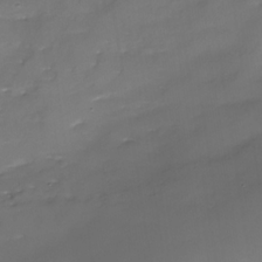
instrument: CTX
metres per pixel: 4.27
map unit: Nhe
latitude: -35.4454
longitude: -86.9702
